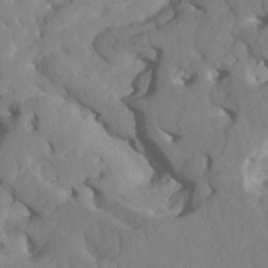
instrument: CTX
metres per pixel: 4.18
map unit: HNhu
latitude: 6.6679
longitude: -3.8394
